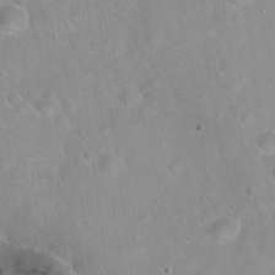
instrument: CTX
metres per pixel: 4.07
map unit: Hto
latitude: 20.9514
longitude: -53.2915
